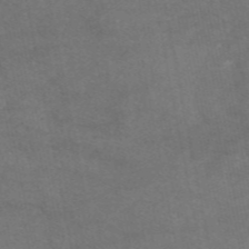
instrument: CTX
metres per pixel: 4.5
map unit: eAb
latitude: 47.0648
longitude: 120.0850
